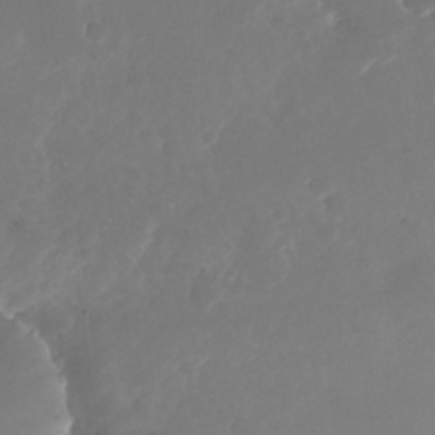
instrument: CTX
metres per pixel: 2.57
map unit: Nhu
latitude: -26.0283
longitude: -72.9514
